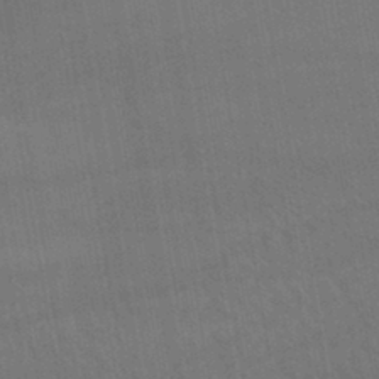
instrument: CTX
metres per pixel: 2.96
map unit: lHb
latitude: -42.1794
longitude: 65.7478
